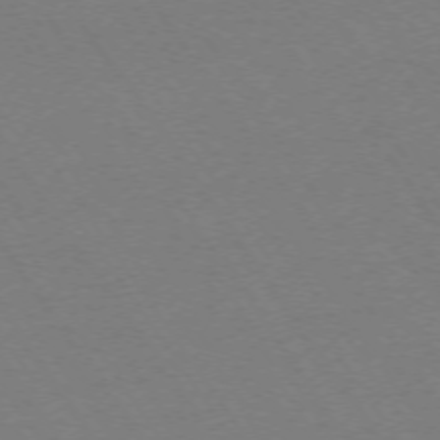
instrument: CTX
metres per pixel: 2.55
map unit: Ap
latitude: -73.8233
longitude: -83.1214
